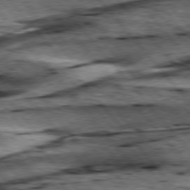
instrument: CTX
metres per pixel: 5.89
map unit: lApd
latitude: 76.4979
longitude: -71.2348
